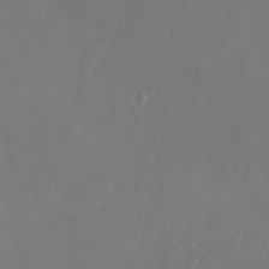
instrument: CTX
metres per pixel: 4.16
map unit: Nhu
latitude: -28.4440
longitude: -70.2711
